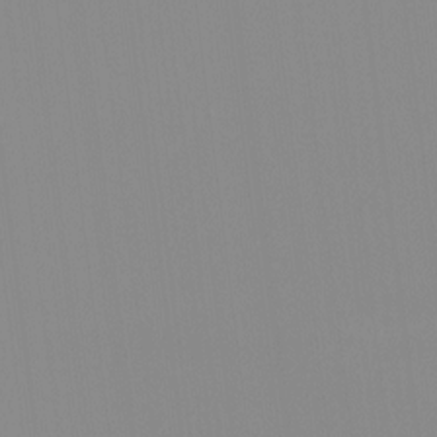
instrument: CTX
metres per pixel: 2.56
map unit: HNhu
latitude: -1.1054
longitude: -5.6316
